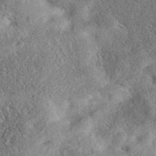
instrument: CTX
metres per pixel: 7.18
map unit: eAb
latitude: 38.9703
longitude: 112.0094
